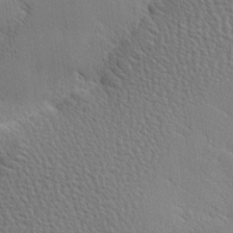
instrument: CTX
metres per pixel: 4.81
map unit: Hve
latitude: 2.2900
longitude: -123.7072
